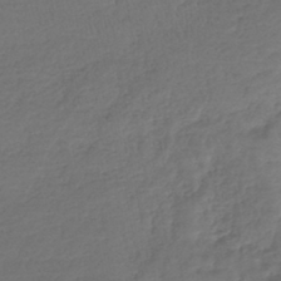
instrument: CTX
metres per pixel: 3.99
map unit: lHb
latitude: -39.9556
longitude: 68.4062
